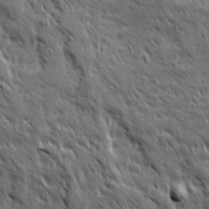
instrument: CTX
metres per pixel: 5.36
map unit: Ave
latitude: 19.4993
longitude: -134.2900
